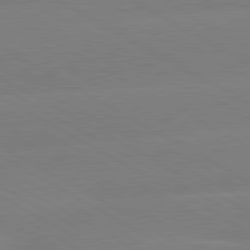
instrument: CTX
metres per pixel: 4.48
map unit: lApd
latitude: 80.7246
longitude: -152.8380
